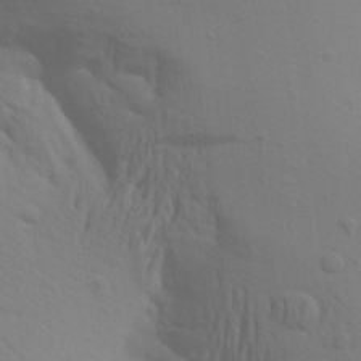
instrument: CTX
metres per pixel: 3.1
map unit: Aa
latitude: 16.6491
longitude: -143.7072
